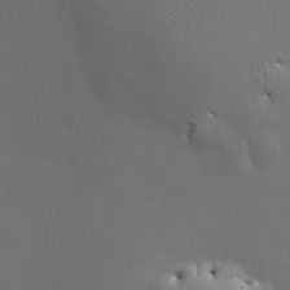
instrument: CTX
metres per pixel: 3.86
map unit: HNhu
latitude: 12.5735
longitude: 9.5588
